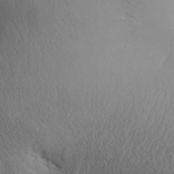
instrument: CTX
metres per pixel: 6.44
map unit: Aa
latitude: 30.8380
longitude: -143.6505
